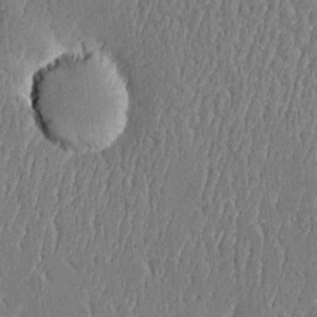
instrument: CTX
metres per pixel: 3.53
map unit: Htu
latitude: -5.6910
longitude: 176.1039
